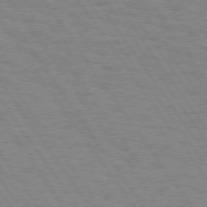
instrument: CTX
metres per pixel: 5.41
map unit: Hpe
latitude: 74.4034
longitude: -136.9136
